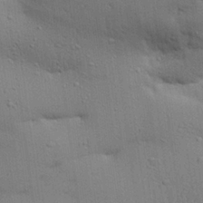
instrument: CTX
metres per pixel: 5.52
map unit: Aa
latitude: 27.6883
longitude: -129.9528
